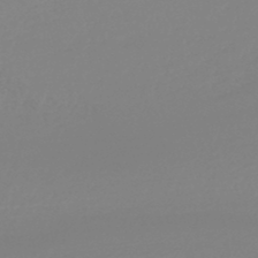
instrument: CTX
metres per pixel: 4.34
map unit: lHb
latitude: -44.7274
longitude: 55.0298
